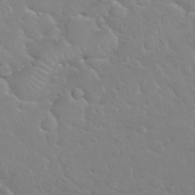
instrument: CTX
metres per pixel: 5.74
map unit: Nhu
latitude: 30.1767
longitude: -50.8380
